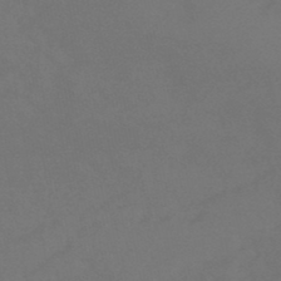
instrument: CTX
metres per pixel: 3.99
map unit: eHb
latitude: -47.3887
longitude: 87.7856
